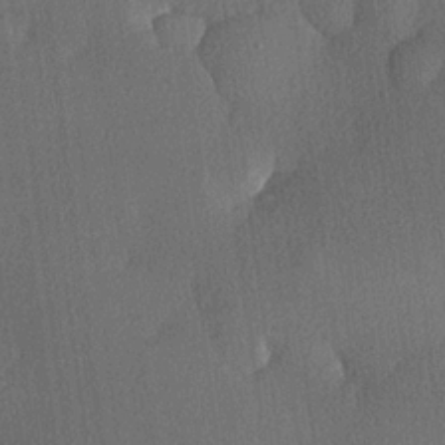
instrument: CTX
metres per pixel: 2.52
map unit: lHvf
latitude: 21.2348
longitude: 140.8219
